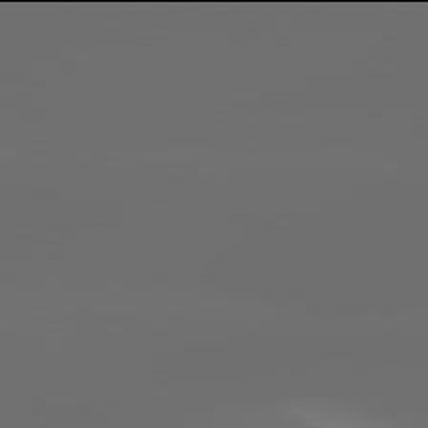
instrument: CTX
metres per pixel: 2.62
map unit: lApd
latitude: 81.9906
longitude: -165.4993
